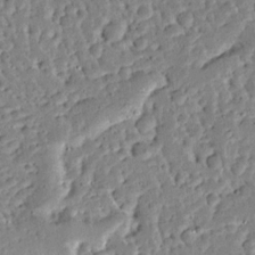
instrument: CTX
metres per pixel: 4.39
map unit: Ave
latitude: 13.0270
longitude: -138.0822
